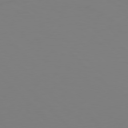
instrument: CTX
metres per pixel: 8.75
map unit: Hpe
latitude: 77.0836
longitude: -132.5924
